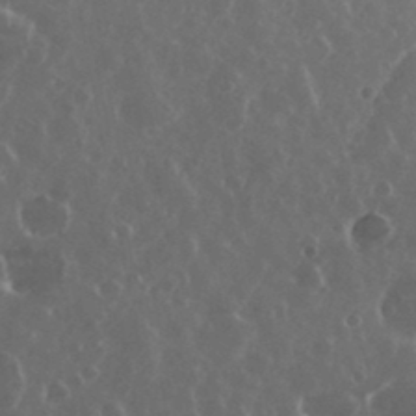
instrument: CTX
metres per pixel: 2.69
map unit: eHh
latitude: 35.1214
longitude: -58.8191
